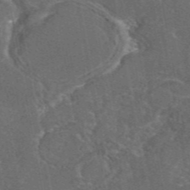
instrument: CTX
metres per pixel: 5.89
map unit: eAb
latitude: 46.4601
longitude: 108.6896
